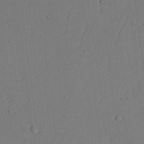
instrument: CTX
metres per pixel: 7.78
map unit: lAvf
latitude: 23.7638
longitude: -109.9717
